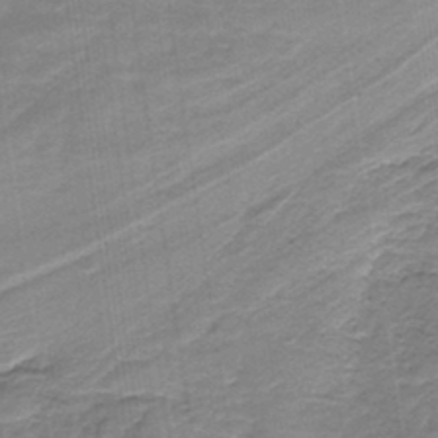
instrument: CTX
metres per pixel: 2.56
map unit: HNb
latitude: -35.6155
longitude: 57.8044
